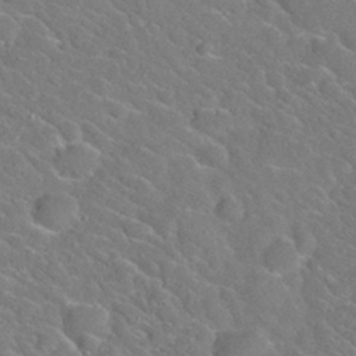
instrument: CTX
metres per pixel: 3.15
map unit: Nhu
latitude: 29.7260
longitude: -52.3656
